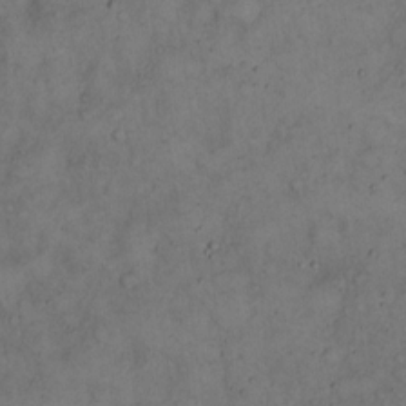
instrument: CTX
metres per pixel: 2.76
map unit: eHh
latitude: 15.3293
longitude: -62.2901
